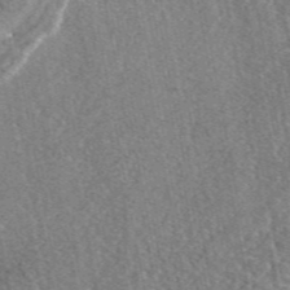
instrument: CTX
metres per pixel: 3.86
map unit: eAb
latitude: 46.6113
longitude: 107.1242
